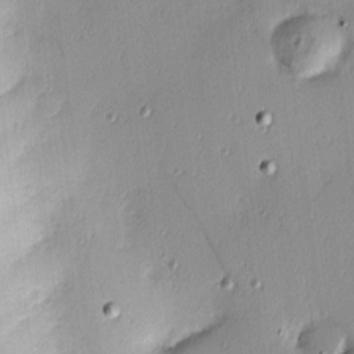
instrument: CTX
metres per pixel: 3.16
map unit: Hve
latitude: 13.5371
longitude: -90.5357
